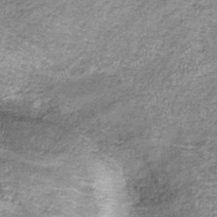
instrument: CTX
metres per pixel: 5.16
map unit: lHb
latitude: -37.0675
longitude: 65.9178
